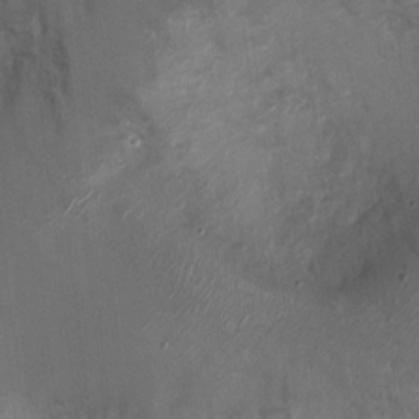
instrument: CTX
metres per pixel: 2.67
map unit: Nhu
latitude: 3.6883
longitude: -16.0633
